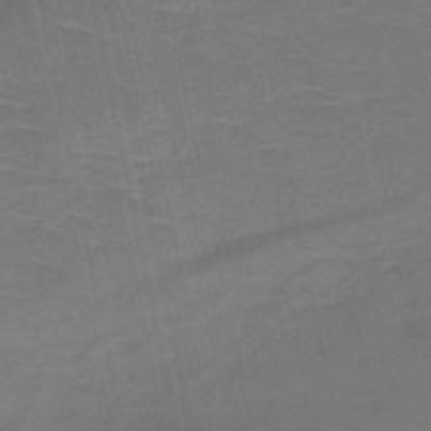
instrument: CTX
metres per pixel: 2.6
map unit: HNb
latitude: -50.9353
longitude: -42.3467
